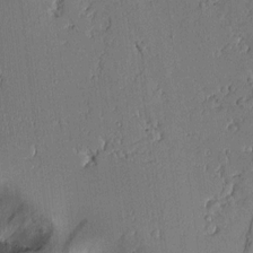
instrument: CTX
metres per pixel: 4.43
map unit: Aa
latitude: 11.5938
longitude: -127.9717
